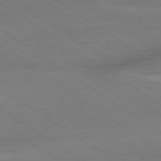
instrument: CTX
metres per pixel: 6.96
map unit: Ap
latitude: -79.6344
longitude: -53.4616
